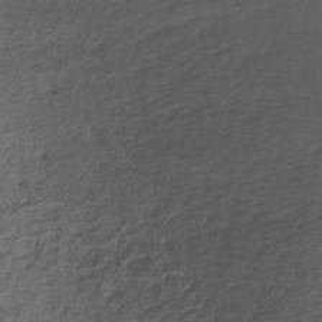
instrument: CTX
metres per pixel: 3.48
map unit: HNhu
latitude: -39.8423
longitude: 102.1417
